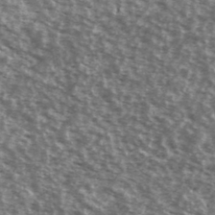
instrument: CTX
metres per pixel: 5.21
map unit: Ave
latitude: 39.8961
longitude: -108.6301
